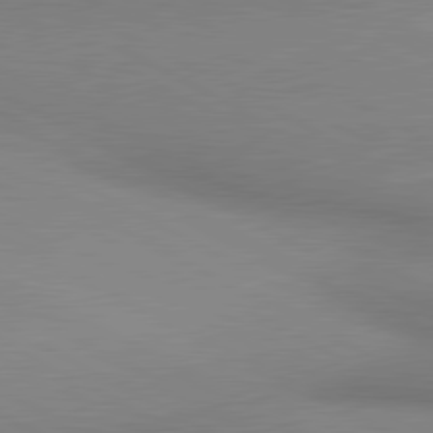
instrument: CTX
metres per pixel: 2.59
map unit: lApd
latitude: 80.7624
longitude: 162.9164
